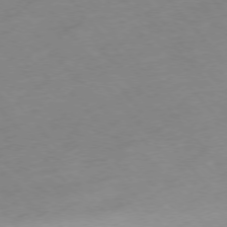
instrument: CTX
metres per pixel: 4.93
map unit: Hpe
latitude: -76.4818
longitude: -18.1577
